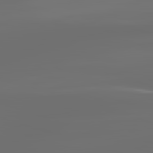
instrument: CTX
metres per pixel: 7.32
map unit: lApd
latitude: 83.2725
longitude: -129.1970
